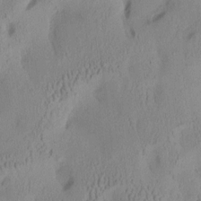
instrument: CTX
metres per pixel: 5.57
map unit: Aa
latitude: 7.7450
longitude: -127.8206
